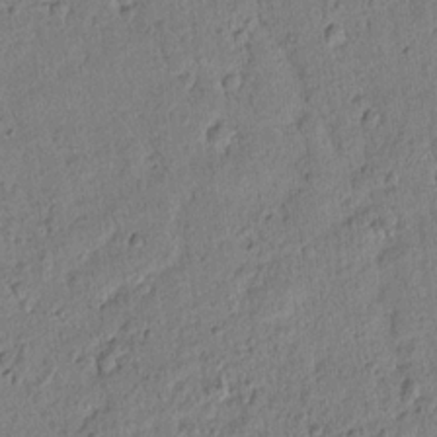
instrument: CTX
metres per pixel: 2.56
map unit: lAvf
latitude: 8.2712
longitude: 165.1809
